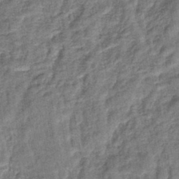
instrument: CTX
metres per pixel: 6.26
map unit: lHb
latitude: -42.4628
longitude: 79.3131
